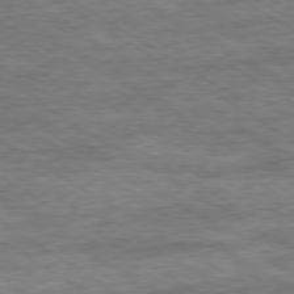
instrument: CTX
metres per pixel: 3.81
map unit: Ap
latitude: -79.9367
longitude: -78.0255
